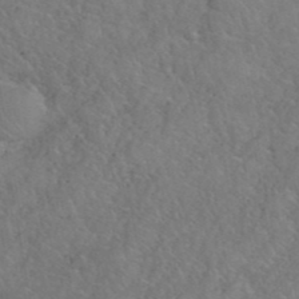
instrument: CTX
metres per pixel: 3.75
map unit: eHh
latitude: 40.5167
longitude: -57.6504
